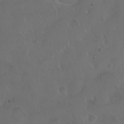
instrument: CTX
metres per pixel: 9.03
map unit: eHh
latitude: 0.9891
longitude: -54.5357
